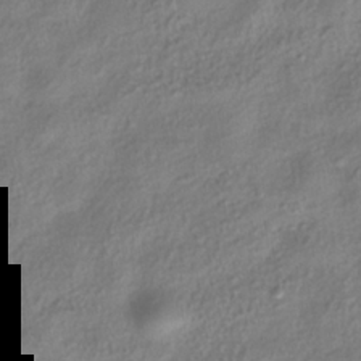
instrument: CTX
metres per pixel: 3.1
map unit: HNhu
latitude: -40.1795
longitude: 101.4454
